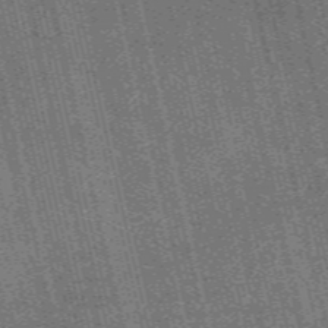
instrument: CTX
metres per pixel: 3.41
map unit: eAb
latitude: 51.4615
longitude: 109.8611
